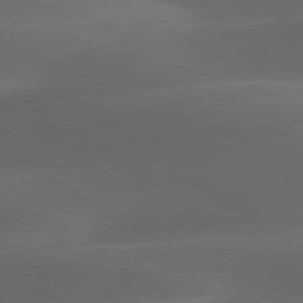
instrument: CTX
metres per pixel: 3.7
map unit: lApd
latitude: 78.9514
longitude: -49.0647
